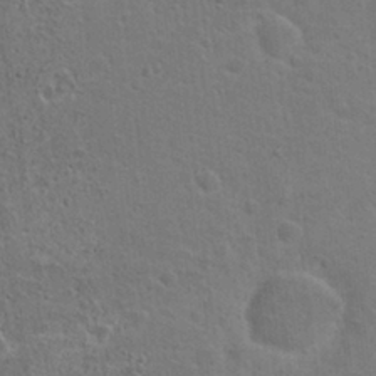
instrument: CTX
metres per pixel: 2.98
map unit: Hto
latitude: 22.5546
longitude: -47.7072
